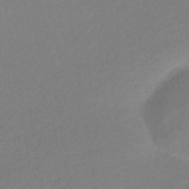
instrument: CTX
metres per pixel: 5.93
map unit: HNhu
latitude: -44.0094
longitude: 90.5574
